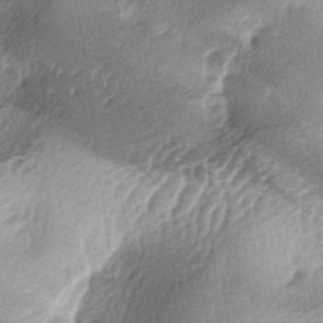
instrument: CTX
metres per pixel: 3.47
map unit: lAa
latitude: -4.5196
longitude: -124.8947
